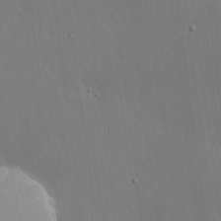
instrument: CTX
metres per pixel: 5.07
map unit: lHvf
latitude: 17.9339
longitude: -117.5560
